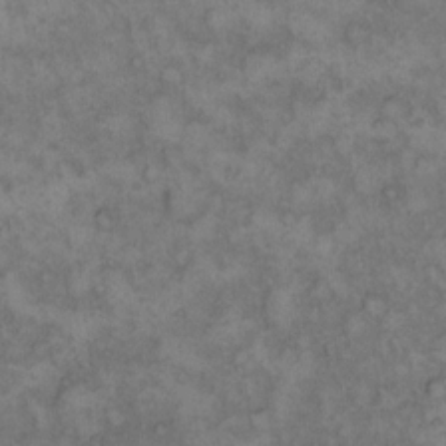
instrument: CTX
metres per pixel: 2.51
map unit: eHh
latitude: 13.9528
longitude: -64.1389
